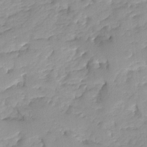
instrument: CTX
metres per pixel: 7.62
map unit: Ave
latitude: -8.4062
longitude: -117.1781
